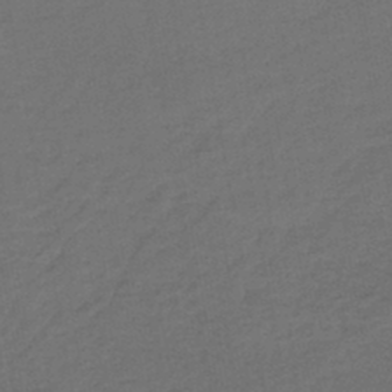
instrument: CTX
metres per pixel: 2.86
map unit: lHb
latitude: -43.9367
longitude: 74.3685
